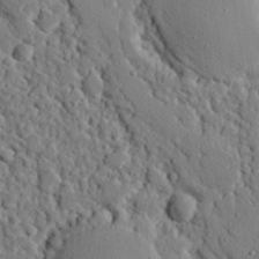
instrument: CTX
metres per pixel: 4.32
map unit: eHh
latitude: 26.5735
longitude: -78.8191
